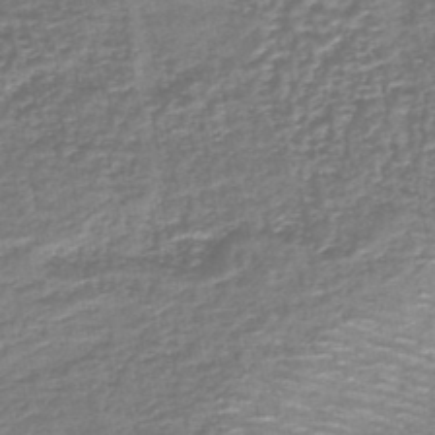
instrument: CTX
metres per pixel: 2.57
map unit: lHb
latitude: -43.8989
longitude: 53.8422
